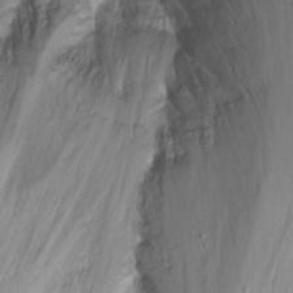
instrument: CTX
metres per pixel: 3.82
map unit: Nhu
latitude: -6.6707
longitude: -47.1215
